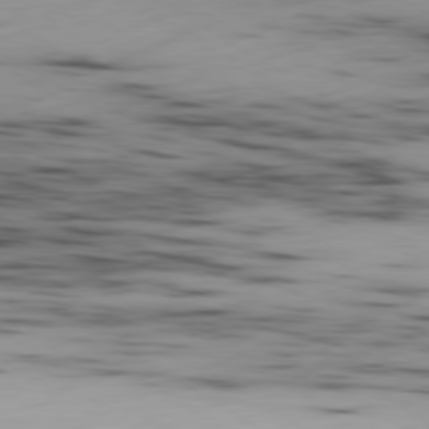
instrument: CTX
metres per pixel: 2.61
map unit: Ap
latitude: -80.3118
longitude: -61.9339
